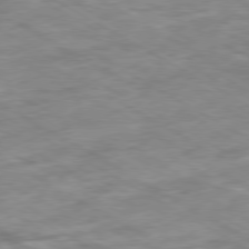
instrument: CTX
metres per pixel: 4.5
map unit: Ap
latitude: -80.2362
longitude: -73.6127
